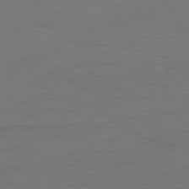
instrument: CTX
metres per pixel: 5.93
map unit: Ap
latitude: -81.3510
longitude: -85.5938
